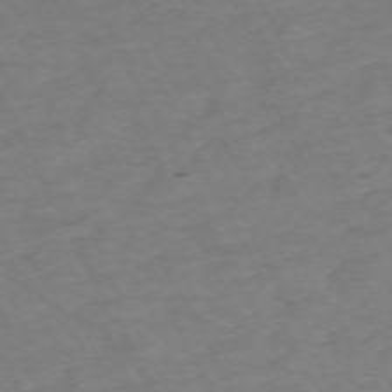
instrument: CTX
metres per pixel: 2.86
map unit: Hpe
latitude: -70.8975
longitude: 15.3510
